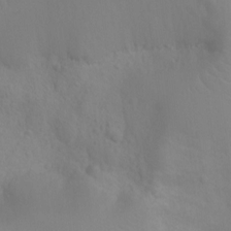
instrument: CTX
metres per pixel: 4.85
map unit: Ht
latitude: -3.1620
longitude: -25.9528
